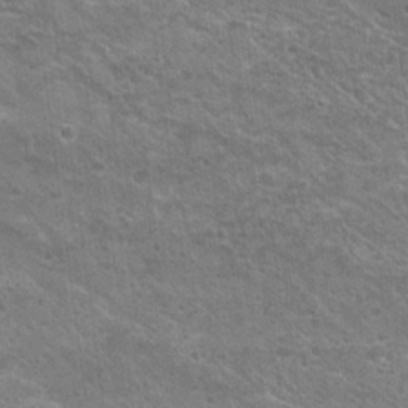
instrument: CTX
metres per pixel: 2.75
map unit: Hto
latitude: 21.4238
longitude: -42.9892
